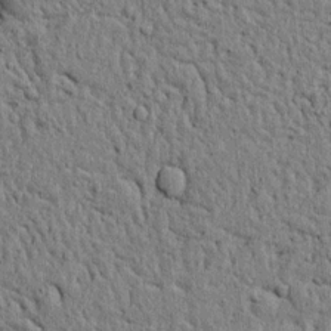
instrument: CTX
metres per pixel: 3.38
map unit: lAvf
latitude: 6.8569
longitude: 167.0108
